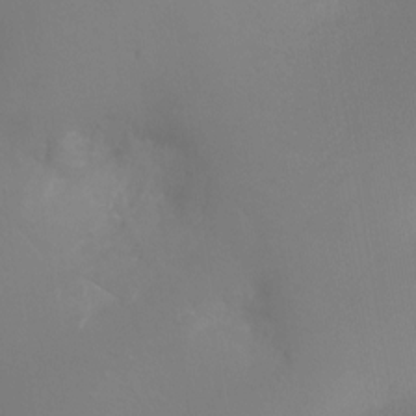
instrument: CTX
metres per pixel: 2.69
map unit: Ht
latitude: -11.8234
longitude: -46.2523
